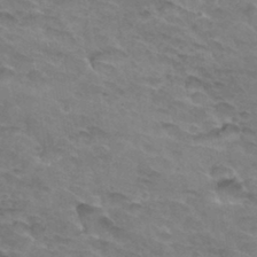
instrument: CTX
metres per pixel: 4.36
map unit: Hto
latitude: 33.4993
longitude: -46.7624
